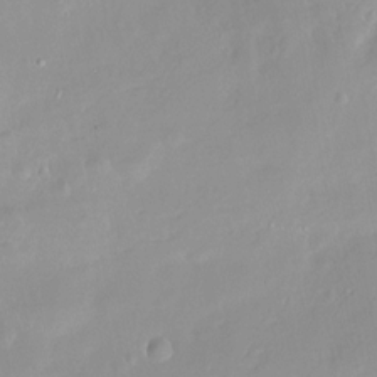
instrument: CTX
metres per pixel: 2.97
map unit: Ht
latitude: -14.8030
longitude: -44.4790
